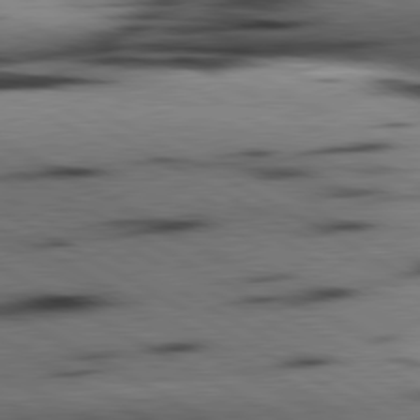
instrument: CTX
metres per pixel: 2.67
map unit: lApd
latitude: 80.3656
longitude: 162.4251
